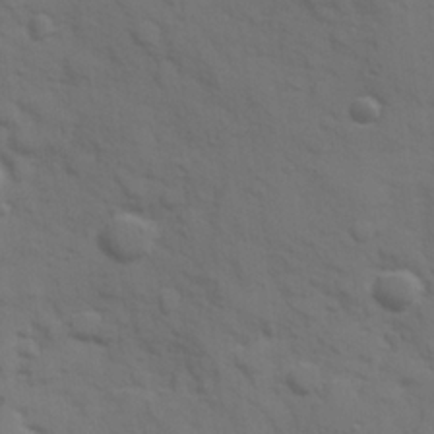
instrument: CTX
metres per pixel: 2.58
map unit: Hve
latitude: 25.4615
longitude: 148.1228
